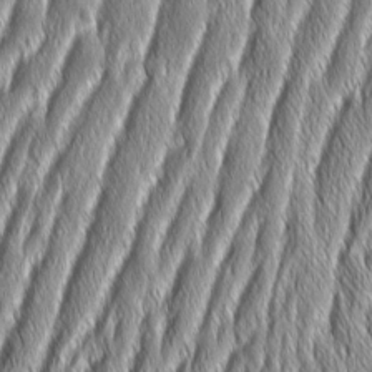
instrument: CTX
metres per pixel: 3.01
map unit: Aa
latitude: 7.6505
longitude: -131.0270
